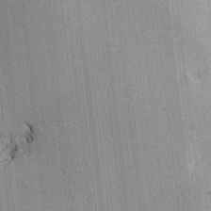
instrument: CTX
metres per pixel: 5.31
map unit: Htu
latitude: -7.0108
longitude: 176.4818
